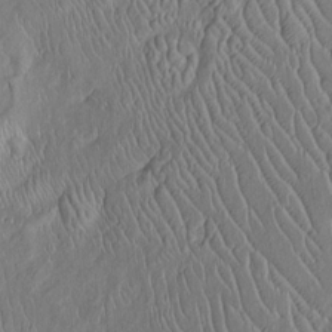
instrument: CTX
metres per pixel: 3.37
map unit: Htu
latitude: -5.9745
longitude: 153.1998
